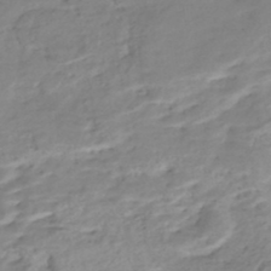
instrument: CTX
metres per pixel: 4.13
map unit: Nhe
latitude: -48.5574
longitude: -172.7624
